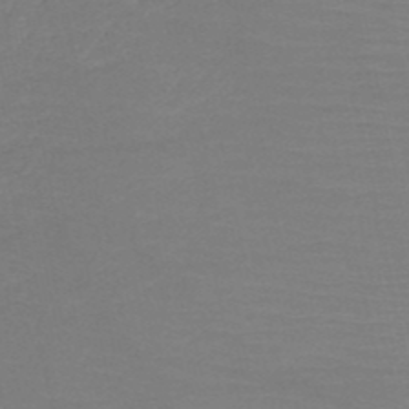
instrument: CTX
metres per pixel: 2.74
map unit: HNb
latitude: -50.2361
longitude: -43.3293
